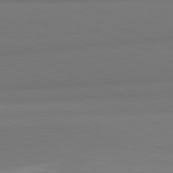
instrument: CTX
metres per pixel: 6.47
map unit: lApd
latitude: 82.0633
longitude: 177.3510
